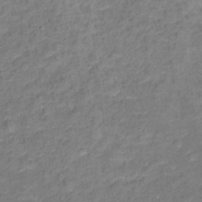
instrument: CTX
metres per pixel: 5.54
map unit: Ht
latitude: 12.2145
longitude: -39.9906
